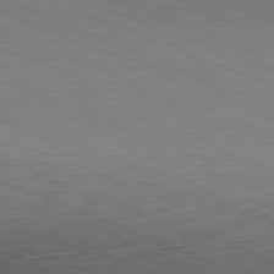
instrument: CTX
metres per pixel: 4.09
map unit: Hpe
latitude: -82.1039
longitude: 14.3118
